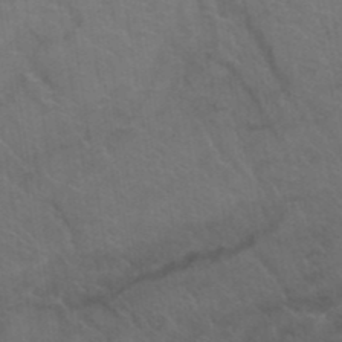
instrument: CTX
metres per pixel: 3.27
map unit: Hto
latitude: 39.1781
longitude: -42.1011
